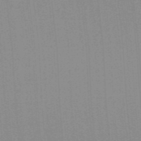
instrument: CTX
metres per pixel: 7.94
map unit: lHb
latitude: -48.3118
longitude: 73.6722
